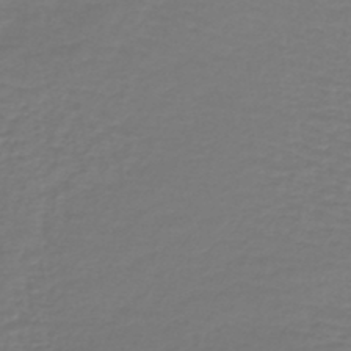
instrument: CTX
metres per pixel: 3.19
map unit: lHb
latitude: -43.9745
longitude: 69.6532
